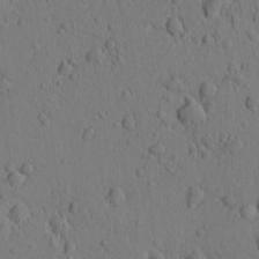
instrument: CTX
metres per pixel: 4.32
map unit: Htu
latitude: -2.2361
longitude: 170.4251
